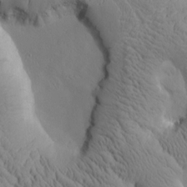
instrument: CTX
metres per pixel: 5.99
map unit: Htu
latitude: 1.1592
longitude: 175.1242
